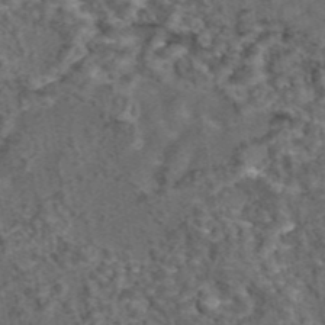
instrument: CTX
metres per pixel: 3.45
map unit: eAb
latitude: 43.6694
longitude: 107.3510
